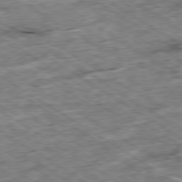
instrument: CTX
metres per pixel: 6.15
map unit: Ap
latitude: -79.7855
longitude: -86.6679
